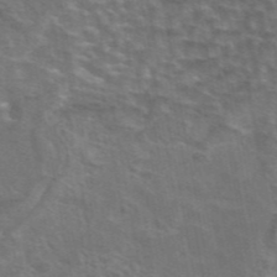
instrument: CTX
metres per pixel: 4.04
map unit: eAb
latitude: 44.7435
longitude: 107.5022
